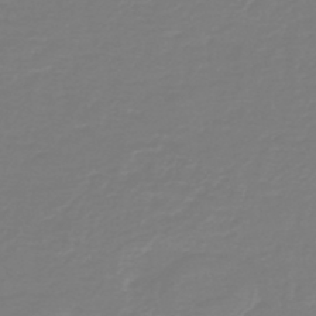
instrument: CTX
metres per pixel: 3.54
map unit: HNb
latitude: -46.4629
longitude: 54.0661
